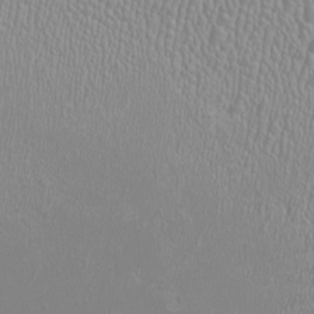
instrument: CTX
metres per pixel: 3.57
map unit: HNhu
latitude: -1.2376
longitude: 0.2173
